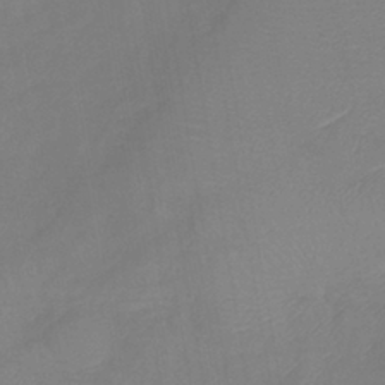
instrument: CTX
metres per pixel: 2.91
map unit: lHb
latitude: -40.8408
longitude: 77.6155
